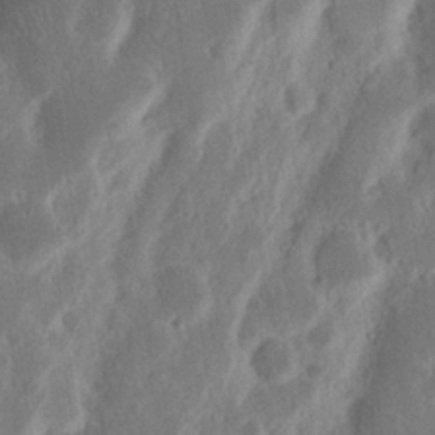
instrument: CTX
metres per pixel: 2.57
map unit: Nhu
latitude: 15.4616
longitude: -73.8962
